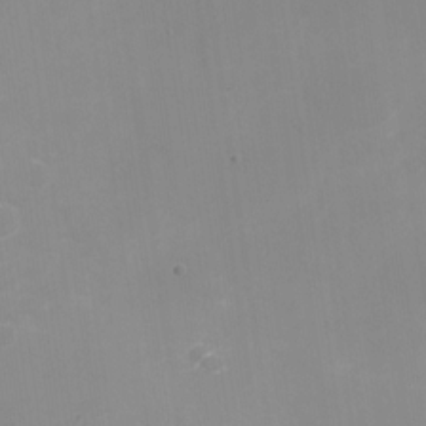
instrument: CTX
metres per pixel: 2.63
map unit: Nhu
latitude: -28.9542
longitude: -66.4034
